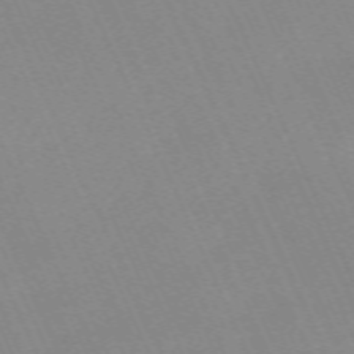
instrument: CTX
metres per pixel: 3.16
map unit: Nhu
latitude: -67.5021
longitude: 39.4644
